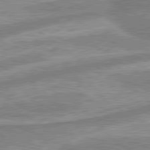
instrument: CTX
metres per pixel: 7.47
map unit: lApd
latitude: 80.2711
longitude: -176.7057
